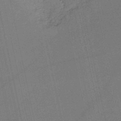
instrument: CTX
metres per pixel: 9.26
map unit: HNb
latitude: -51.6155
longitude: -42.0822
